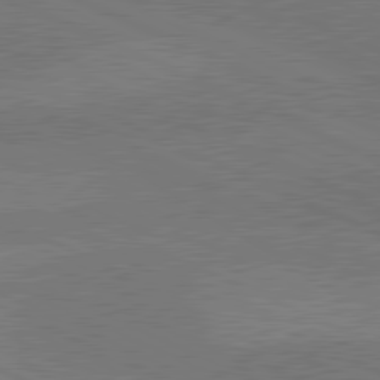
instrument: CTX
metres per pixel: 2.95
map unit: lApd
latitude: 80.8758
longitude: 123.3132
